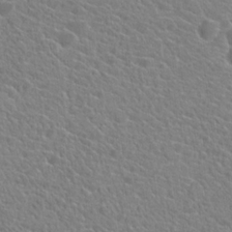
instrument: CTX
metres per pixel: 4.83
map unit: Hto
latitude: 21.3293
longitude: -39.5182
